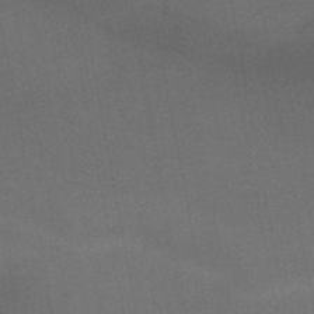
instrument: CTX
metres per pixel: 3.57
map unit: HNb
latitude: -46.1794
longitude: -44.9136
